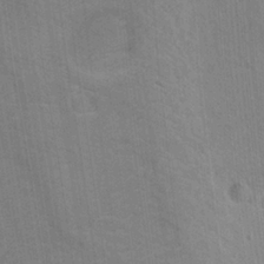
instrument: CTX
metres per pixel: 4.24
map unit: Hto
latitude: 12.4601
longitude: -36.0444
